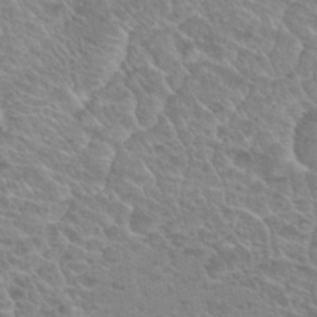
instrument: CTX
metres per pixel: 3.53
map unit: Hto
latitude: 20.9325
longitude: -37.8017
